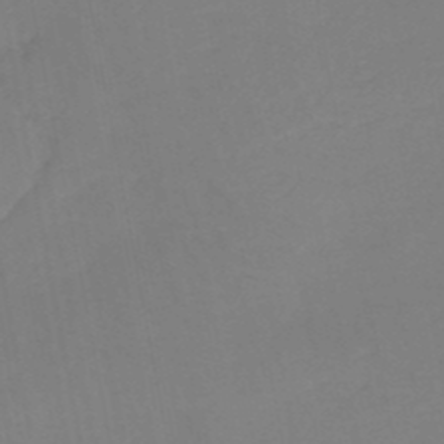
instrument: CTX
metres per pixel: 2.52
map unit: HNb
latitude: -50.5574
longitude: -53.5560
